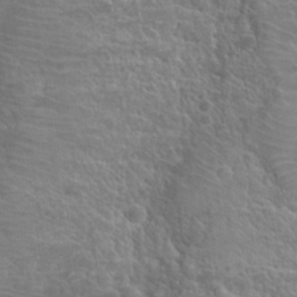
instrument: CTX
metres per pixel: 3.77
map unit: Hto
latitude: 27.0459
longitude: -41.5182
